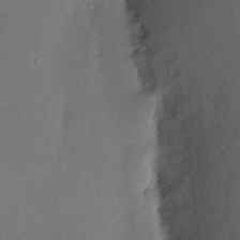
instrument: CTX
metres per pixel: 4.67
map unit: eHh
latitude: 5.3104
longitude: -68.5924
